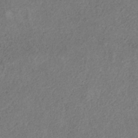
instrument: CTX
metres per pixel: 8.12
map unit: HNb
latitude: -32.8786
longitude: 56.5385
